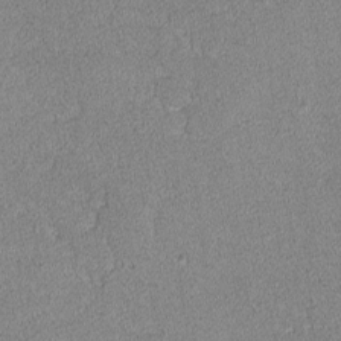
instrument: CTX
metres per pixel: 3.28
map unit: lAvf
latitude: -8.6140
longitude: -112.5924
